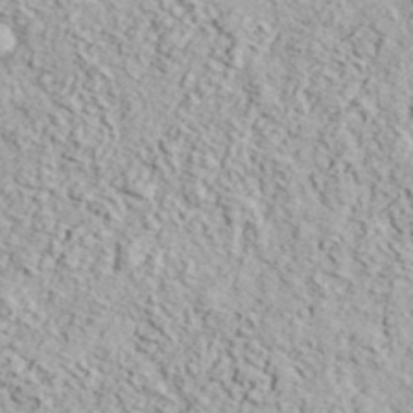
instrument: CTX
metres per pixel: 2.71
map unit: eHh
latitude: 37.6694
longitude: -80.7435
